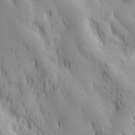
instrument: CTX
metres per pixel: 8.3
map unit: Hve
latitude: 32.5924
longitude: 149.3132
